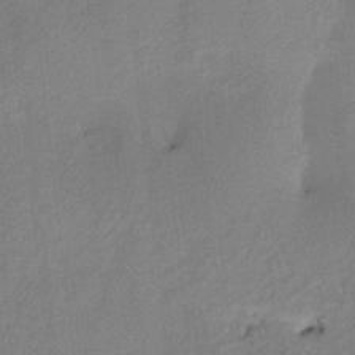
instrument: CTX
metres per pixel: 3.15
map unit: HNhu
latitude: 13.7261
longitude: 10.3684
